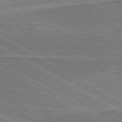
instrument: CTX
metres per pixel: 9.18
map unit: lApd
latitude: 80.5735
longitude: 144.3117
